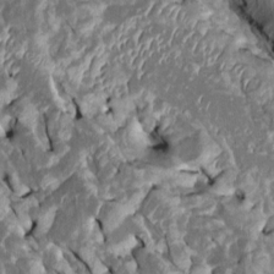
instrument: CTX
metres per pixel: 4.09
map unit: Htu
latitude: 1.2348
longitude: 144.6896
